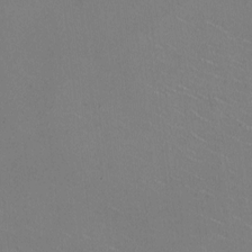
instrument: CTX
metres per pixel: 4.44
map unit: HNhu
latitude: -1.7289
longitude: -1.9906
